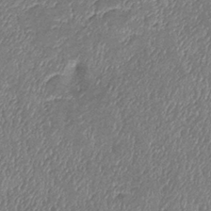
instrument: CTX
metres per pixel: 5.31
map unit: eHb
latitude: -38.4818
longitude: 76.4251
